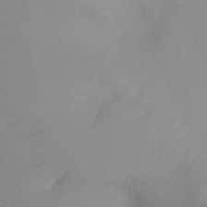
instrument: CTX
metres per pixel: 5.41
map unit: Ht
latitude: -4.3306
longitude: -26.8569
